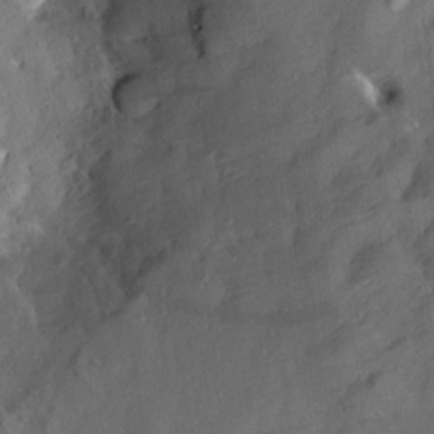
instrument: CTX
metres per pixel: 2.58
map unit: Aa
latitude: 13.2726
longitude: -143.3293
